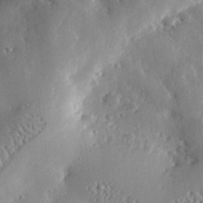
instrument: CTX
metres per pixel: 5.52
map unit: lHvf
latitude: 32.1578
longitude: -85.0081
